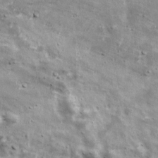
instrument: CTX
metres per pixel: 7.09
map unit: Ave
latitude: 17.5560
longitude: -133.8583
